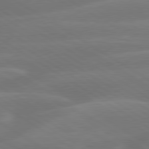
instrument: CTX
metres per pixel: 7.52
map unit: lApd
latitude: 79.8773
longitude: -143.3482
